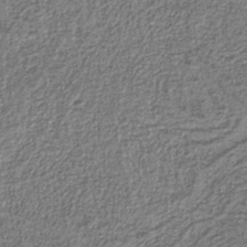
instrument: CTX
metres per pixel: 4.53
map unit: eAb
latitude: -40.0283
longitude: 51.6533
